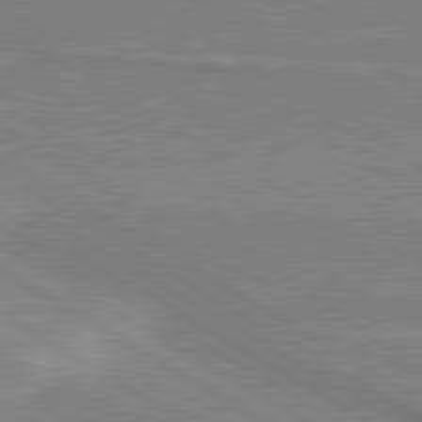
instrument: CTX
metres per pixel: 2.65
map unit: lApd
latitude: 80.4979
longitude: 143.2753
